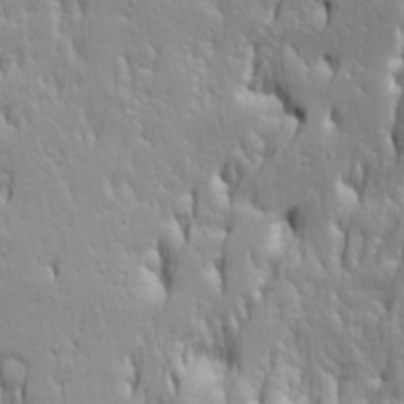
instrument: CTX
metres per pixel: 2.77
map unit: Ave
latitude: 14.3846
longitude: -131.5183
